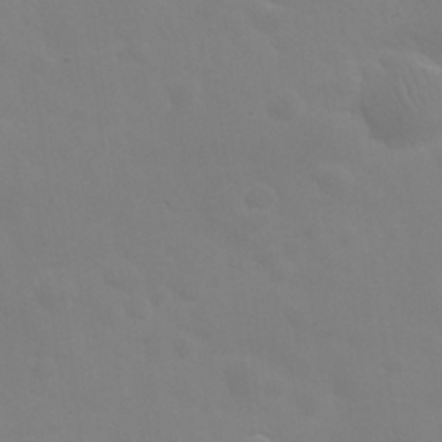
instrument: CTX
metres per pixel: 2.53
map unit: eHh
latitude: 25.9906
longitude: -65.8394
